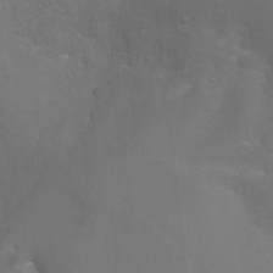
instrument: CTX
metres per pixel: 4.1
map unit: Nhu
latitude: -4.9352
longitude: -75.1403
